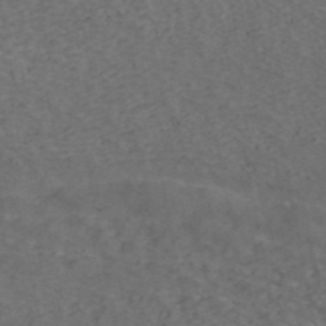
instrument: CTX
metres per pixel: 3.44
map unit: ANa
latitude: 42.7624
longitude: 29.7856
